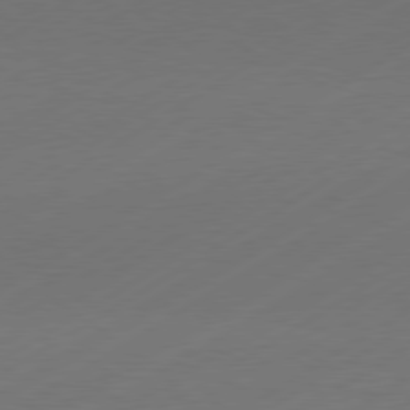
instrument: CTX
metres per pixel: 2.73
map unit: Hpe
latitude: -80.7086
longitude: 15.7478
